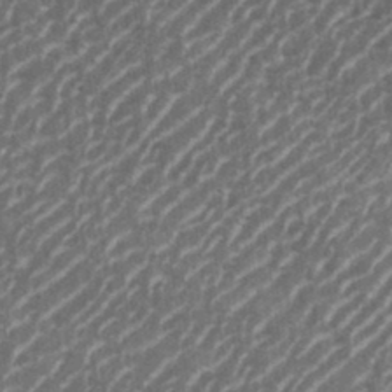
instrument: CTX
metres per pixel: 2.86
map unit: eHh
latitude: 35.6882
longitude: -134.6868
